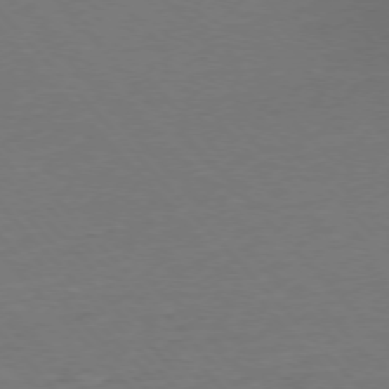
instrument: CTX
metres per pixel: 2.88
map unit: Ap
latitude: -76.8030
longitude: -93.3670
